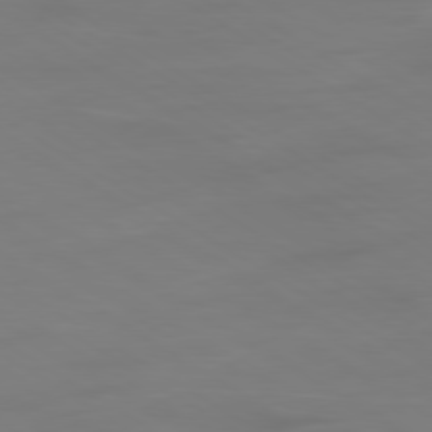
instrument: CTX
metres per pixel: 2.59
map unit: Ap
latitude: -80.0283
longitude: -60.8758
